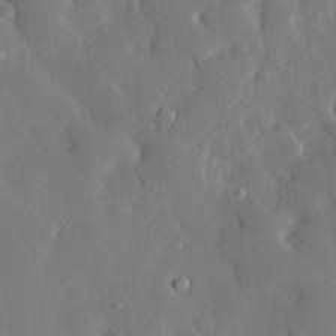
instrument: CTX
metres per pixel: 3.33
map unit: eHh
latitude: 30.2334
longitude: -78.2523
